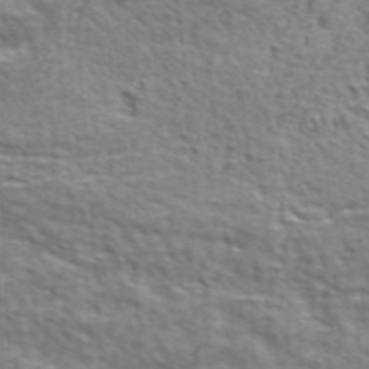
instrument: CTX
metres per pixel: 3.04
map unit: ANa
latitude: 43.8772
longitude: -85.7639
